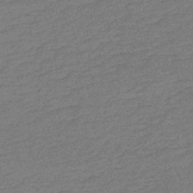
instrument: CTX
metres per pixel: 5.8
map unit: HNb
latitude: -48.6330
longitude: 57.6722
